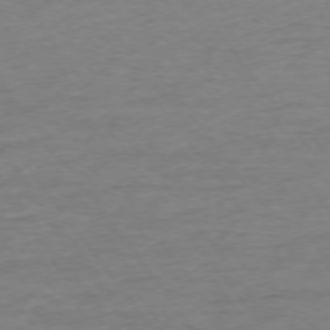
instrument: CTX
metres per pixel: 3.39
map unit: Ap
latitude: -75.3321
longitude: -85.1025
